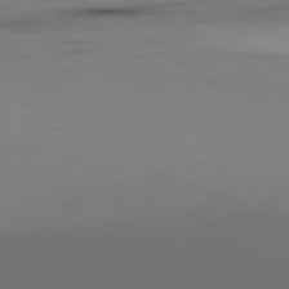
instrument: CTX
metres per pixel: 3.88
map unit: lApd
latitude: 79.9150
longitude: 159.0486
